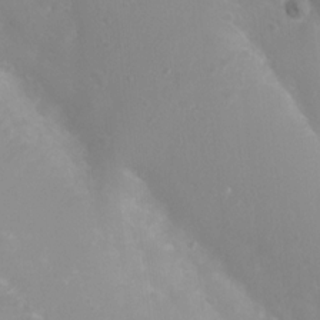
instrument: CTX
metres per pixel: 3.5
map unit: Nhu
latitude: 6.4223
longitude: -18.6301
